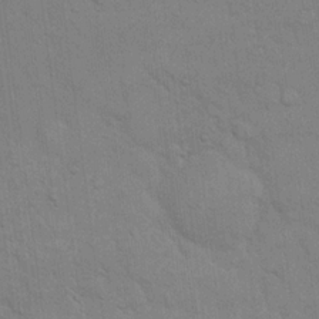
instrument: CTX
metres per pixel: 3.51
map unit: eHh
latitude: 19.4426
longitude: -62.2145
